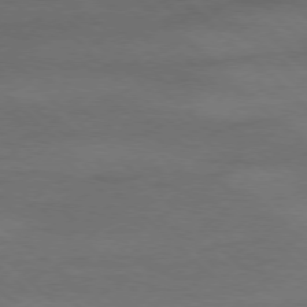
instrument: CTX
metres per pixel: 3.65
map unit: Ap
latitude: -77.9178
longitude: -68.8002
